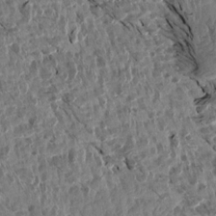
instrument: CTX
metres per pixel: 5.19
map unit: Aa
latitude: 14.2145
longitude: -143.9339
